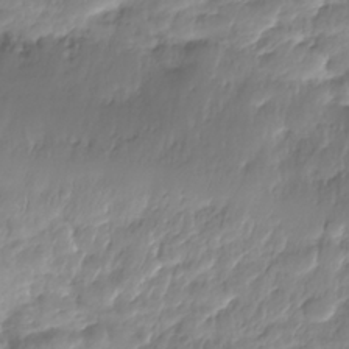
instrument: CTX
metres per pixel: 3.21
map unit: Nhe
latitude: -36.2361
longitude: -179.2348
